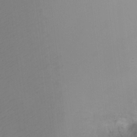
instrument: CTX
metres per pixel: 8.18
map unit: Ht
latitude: -2.6140
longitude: -28.3467
